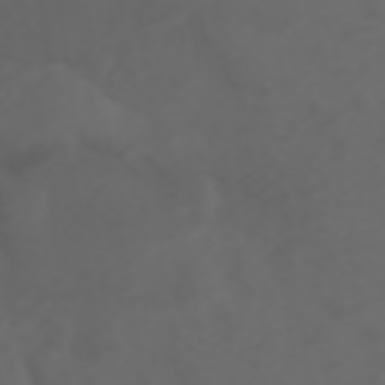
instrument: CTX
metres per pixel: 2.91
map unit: ANa
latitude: 42.3278
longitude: 34.3306
